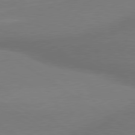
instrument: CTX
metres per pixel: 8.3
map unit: lApd
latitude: 79.9528
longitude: 178.6329
